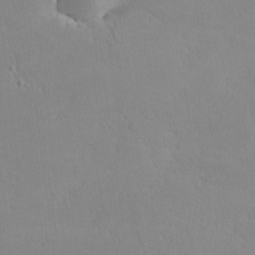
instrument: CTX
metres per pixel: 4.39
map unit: lHvf
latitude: -12.2740
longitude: -99.9150
